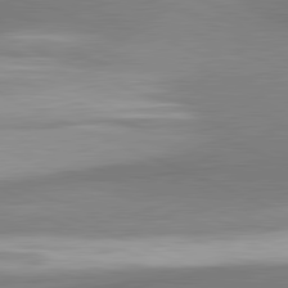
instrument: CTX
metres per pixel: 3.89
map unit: lApd
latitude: 81.5938
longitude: 160.9542
